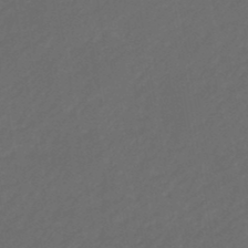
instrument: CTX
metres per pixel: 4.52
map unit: eHb
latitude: -47.5399
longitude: 85.3320
